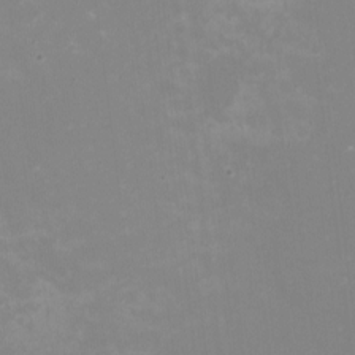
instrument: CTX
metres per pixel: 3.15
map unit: HNhu
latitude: -1.7289
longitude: -5.3104
